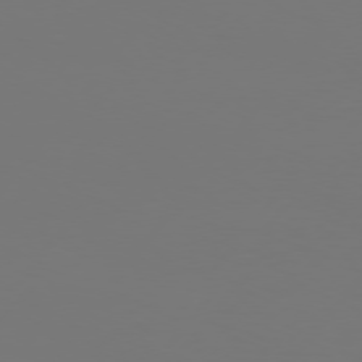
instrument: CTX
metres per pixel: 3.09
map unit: Hpe
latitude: 75.5938
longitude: -129.6883
